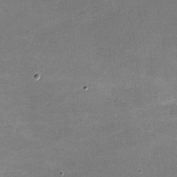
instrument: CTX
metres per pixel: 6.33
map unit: lHvf
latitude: -10.8597
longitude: -102.9513
